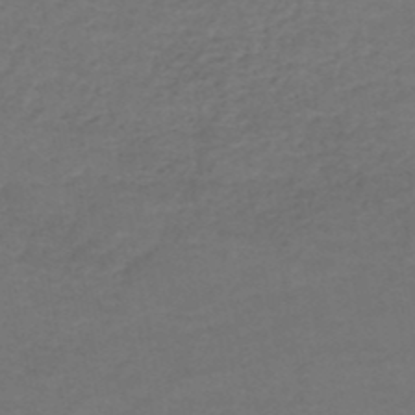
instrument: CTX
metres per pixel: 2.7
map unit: HNhu
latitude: -49.0865
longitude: 99.8989
